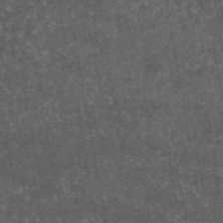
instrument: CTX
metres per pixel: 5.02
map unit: eAb
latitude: 45.0269
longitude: 116.0849
